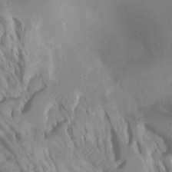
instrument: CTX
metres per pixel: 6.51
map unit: Ht
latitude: -0.3496
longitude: -18.2144
